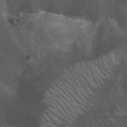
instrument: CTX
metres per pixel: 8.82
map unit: Nhu
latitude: 22.5924
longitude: -63.7261
